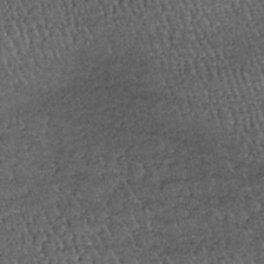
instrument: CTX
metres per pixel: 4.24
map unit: lHb
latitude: -39.4643
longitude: 65.5966
